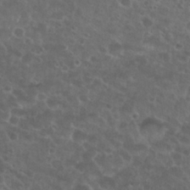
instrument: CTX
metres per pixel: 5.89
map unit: Hto
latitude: 26.2712
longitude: -50.8569
